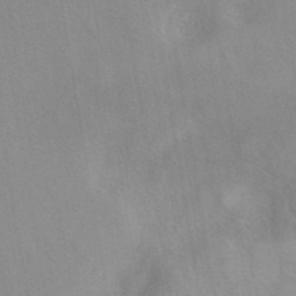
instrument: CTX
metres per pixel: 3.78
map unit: eAb
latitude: 40.5545
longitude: 106.6330
